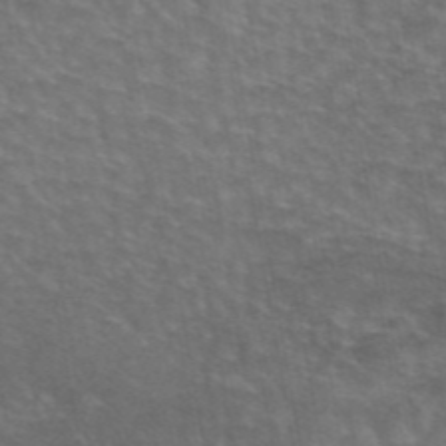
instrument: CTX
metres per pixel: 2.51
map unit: eAb
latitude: 45.0458
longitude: 107.6344
